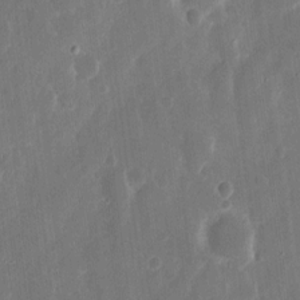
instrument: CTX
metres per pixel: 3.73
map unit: eHh
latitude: 12.2145
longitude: -72.7625
